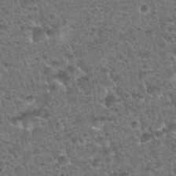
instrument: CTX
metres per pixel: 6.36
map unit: Hto
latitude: 28.4034
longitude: -49.3482
